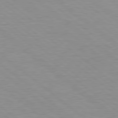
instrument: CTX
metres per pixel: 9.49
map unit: Hpe
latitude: 78.4790
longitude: -151.3103
